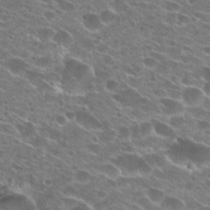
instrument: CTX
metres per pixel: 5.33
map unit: Hto
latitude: 25.1025
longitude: -43.1025
